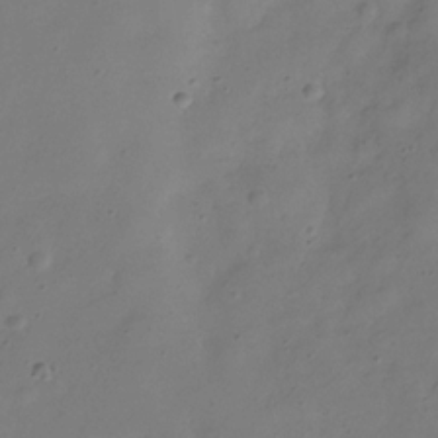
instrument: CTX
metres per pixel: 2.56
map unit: Hve
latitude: -32.4251
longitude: 93.6344
